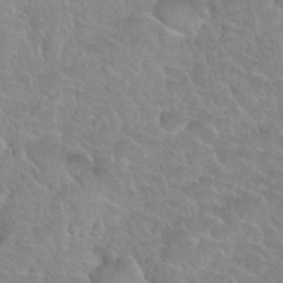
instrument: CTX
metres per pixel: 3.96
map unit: Nhu
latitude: 27.6505
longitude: -52.8947
